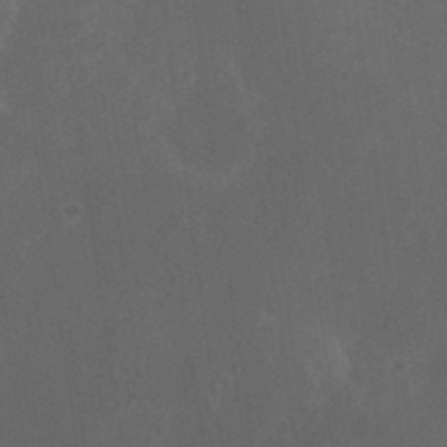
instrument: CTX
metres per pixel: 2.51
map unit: HNhu
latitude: 4.1389
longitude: -1.8016
